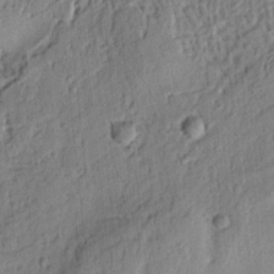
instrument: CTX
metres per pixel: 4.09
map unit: Ht
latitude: 8.4034
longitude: -75.7072
